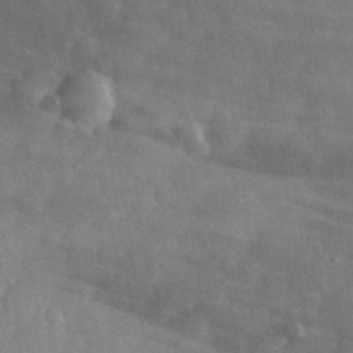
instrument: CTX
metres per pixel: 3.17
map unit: eHh
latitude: 31.3293
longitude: -72.2712
